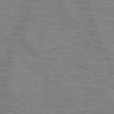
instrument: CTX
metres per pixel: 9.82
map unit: HNb
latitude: -46.9919
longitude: -45.7638
